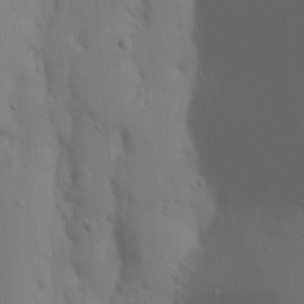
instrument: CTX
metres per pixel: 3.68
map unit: Nhu
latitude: 19.9528
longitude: -73.4616
